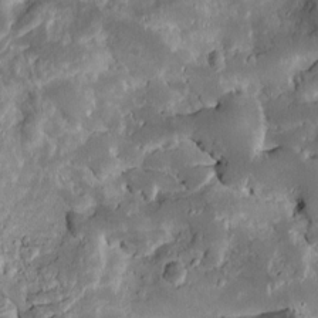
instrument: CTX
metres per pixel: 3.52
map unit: Htu
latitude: -1.6344
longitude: 149.4266
